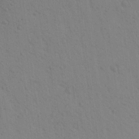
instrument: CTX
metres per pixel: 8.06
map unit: Aa
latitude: 23.0080
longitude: -148.7057
